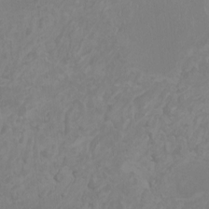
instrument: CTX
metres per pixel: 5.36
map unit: HNhu
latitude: -0.1228
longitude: 4.7274
